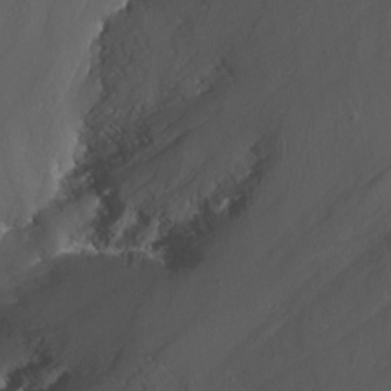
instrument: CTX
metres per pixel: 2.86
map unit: Nhu
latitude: -14.1984
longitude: -64.1578
